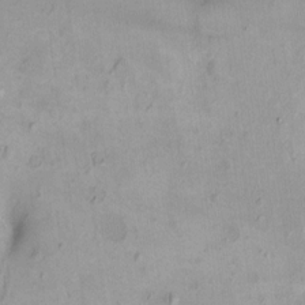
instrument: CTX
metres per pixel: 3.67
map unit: HNhu
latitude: 5.6694
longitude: 7.7855
